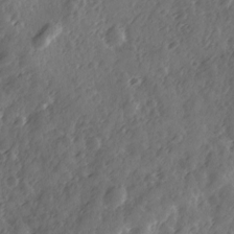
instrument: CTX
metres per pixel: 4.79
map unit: Ave
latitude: 12.2712
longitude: -103.3104
